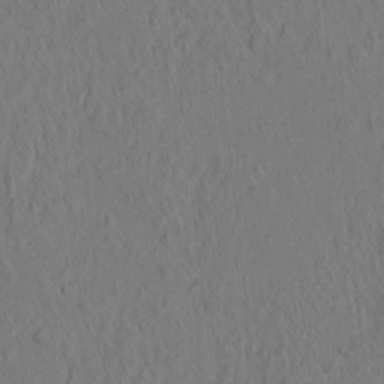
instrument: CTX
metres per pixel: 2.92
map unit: lAvf
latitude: 8.8758
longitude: 165.4644
